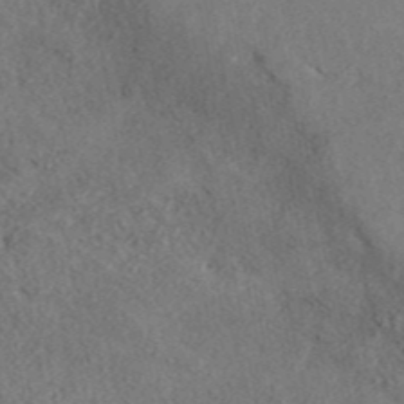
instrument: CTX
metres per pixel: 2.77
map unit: ANa
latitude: 44.3278
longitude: 45.1431
